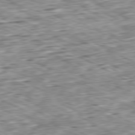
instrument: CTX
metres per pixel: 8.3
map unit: Ap
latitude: -80.7841
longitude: -87.3293
